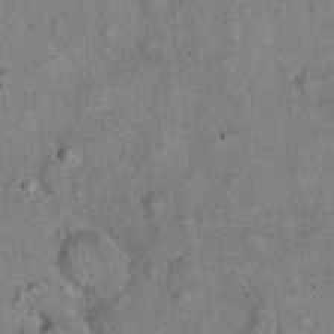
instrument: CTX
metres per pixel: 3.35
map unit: eHh
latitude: 20.1956
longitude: -60.6112
